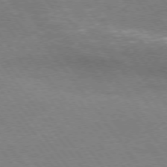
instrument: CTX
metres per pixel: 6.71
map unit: Hpe
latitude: 74.4412
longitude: -141.5182
